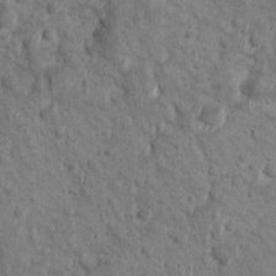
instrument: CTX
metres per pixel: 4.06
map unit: Ave
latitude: 10.7624
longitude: -104.1389
